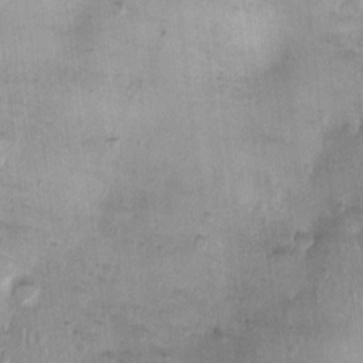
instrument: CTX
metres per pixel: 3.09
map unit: Nhu
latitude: 2.3278
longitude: -14.5357
